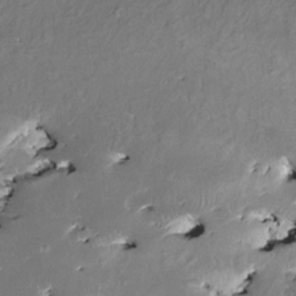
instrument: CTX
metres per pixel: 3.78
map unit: HNhu
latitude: 3.0269
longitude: 8.4818
